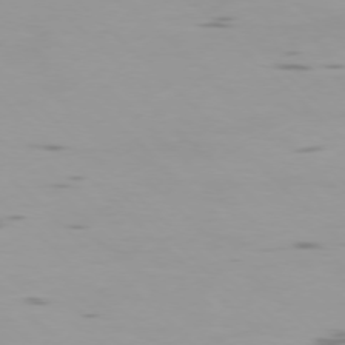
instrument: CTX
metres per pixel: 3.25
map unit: Ap
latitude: -76.5196
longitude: -68.3278
